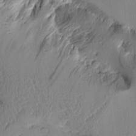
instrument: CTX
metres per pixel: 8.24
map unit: Aa
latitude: 10.8947
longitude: -127.3671
